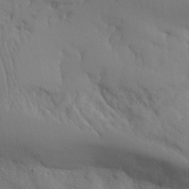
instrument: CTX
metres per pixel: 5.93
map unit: Aa
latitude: 23.3859
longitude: -131.7072
